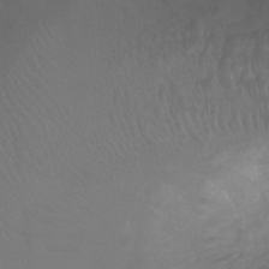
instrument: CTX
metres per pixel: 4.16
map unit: Ht
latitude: -7.6722
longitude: -19.8961
